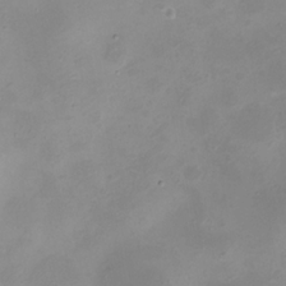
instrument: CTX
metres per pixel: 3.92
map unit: eHh
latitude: -5.2942
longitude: -78.2712
